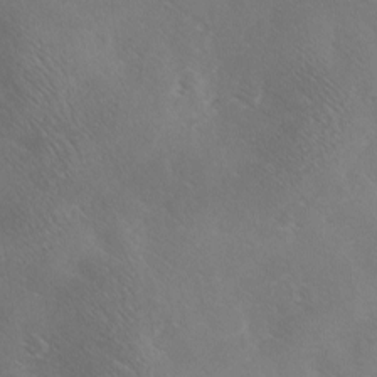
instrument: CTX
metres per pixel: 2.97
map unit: Ave
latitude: -0.1795
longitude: -112.2900
